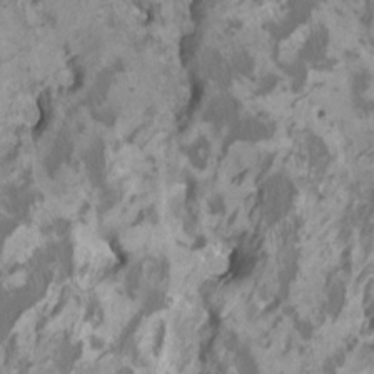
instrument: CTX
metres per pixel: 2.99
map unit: HNhu
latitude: 2.8758
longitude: -3.0080
